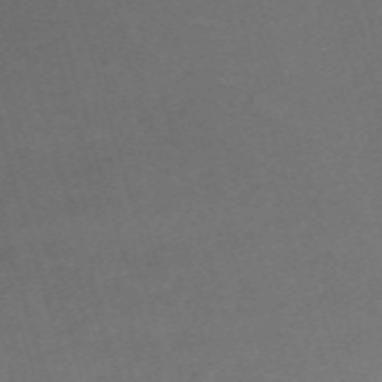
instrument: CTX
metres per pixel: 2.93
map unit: eHh
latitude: -61.9367
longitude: 49.1620
